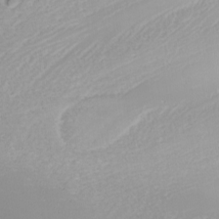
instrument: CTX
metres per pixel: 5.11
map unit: Nhu
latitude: -7.8044
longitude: -91.0270
